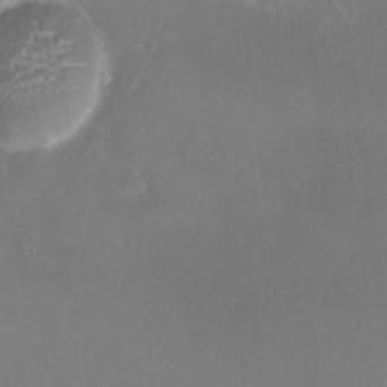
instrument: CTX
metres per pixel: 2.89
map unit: HNhu
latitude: 6.8002
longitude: 7.9745
